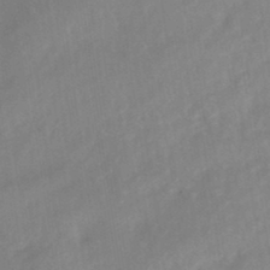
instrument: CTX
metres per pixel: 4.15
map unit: eHb
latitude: -45.6722
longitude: 84.8974
